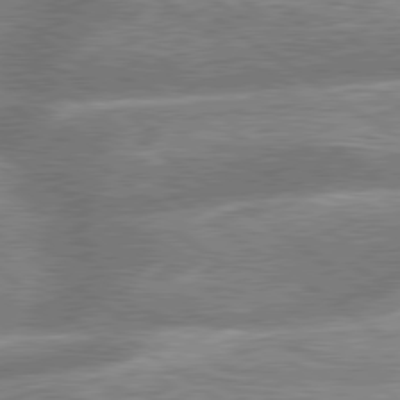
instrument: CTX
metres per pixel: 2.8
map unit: lApd
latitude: 79.5371
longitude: -159.3293
